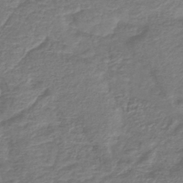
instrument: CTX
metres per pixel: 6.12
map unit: lHb
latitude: -43.0297
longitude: 78.9163
